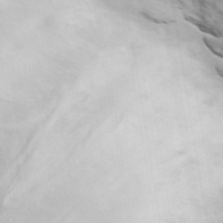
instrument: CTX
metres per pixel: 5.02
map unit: ANa
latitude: 45.6694
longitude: -83.4426
